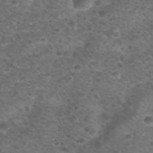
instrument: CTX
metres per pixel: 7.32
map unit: Nhu
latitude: 28.9513
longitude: -49.9150
